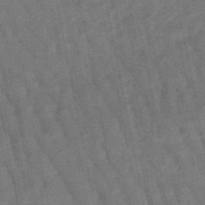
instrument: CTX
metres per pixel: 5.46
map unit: lHb
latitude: -47.7666
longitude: 77.1998
